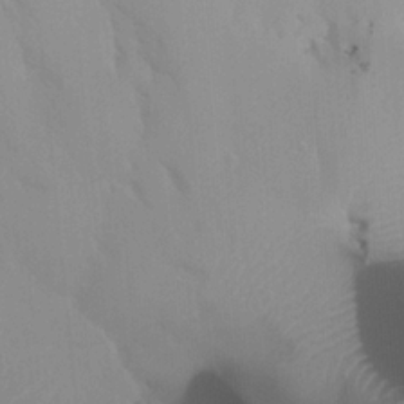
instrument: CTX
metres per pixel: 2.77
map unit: HNhu
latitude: 0.8002
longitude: -3.9339
